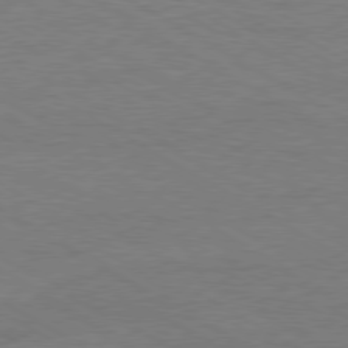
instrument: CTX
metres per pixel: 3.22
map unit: Ap
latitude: -80.4251
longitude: -87.2915
